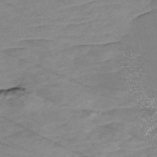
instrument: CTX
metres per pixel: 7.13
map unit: Nve
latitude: -58.8219
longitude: 61.7100
